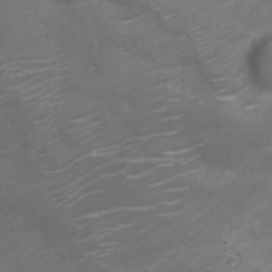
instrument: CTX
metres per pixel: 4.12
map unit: Nve
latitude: -20.0661
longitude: 106.0661
